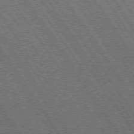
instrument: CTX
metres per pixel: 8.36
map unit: Hpe
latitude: 73.7261
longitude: -141.7071
